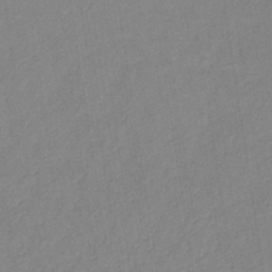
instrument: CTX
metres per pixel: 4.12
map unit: lHb
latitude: -34.5574
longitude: 72.1039
